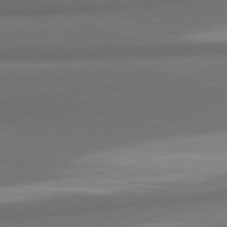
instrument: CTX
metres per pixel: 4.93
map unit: lApd
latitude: 81.6694
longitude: 173.5588
